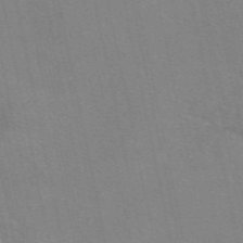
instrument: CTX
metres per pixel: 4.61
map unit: eAb
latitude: 50.2711
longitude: 106.1228
